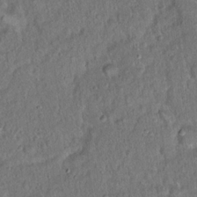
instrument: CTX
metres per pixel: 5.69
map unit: Hto
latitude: 15.5183
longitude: -40.7435
